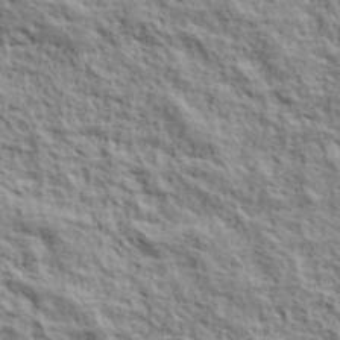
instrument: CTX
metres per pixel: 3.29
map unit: lHvf
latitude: 38.9325
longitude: -88.8758
